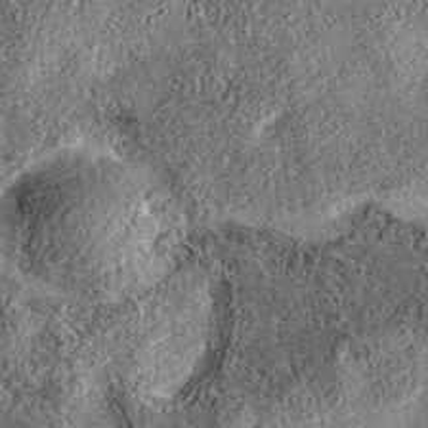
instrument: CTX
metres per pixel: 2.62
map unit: eAb
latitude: 36.0633
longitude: 108.4818
